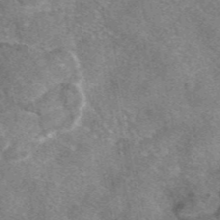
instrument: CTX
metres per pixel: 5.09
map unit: eAb
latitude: 46.7247
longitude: 103.0298
